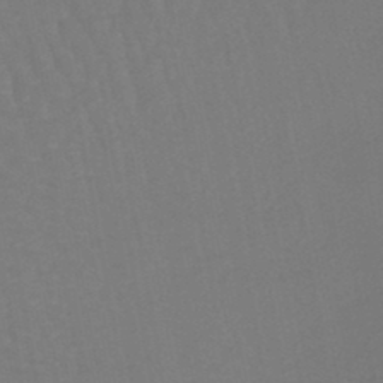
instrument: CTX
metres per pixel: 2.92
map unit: lHb
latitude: -45.7856
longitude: 77.5210
